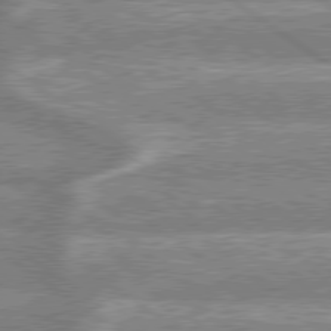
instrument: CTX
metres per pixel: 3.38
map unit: lApd
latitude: 79.0081
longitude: -159.7450
